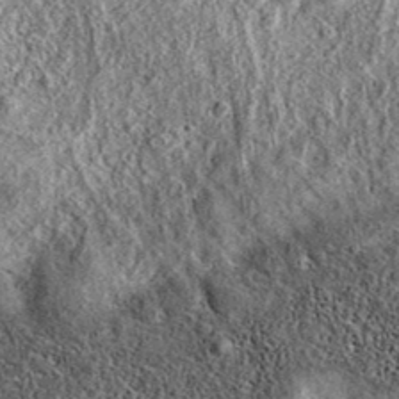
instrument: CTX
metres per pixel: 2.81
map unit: eAb
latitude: 37.1781
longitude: 109.5966
